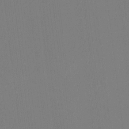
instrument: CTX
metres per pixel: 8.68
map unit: eHh
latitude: -4.1983
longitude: -79.6316
